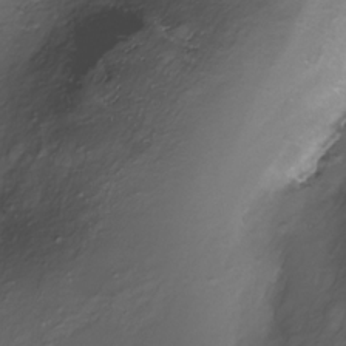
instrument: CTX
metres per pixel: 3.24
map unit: Nhe
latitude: -27.9178
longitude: -109.5182
